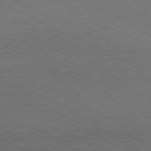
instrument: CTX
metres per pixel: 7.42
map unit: lApd
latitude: 79.8773
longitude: -129.1403
